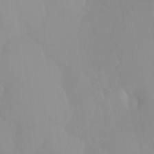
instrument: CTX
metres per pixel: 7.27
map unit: Nhu
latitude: 30.9892
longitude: -57.7638
